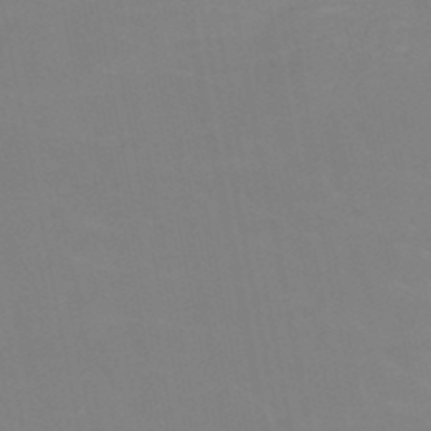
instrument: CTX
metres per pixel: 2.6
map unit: HNb
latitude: -49.5777
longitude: -48.0633
